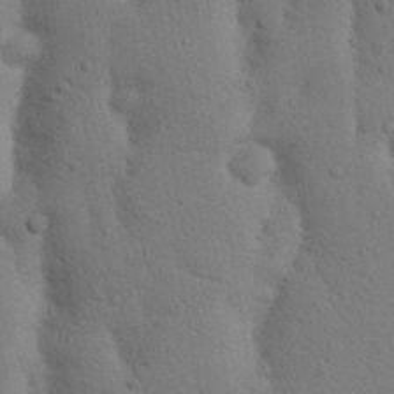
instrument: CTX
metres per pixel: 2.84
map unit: Nhu
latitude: 17.7072
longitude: -75.9528
